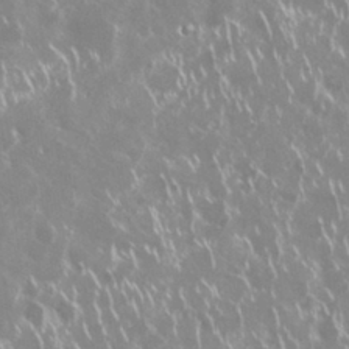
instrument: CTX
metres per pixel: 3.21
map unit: Nhu
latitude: 29.2159
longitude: -60.8002
